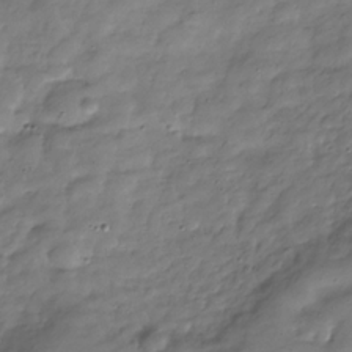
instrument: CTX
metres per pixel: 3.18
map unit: Hve
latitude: -30.7463
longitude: 90.7841
